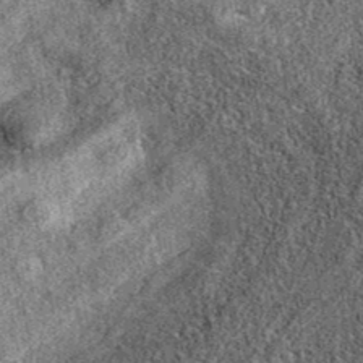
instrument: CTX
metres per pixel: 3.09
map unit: eAb
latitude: 37.7449
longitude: 108.8408
